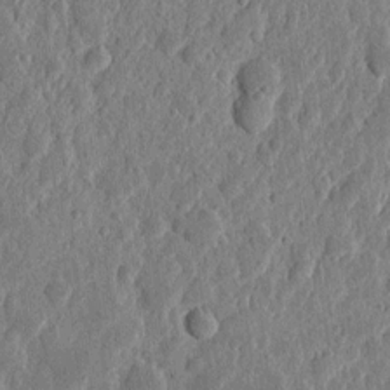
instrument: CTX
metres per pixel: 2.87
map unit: eHh
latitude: 6.4601
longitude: -72.0444
